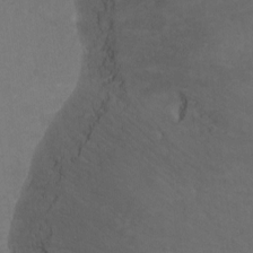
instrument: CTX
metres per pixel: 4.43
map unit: Nhu
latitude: -11.6533
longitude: -40.7435
